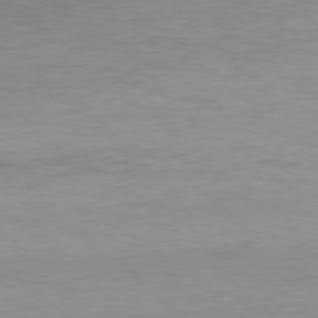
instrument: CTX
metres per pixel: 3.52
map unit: Hpe
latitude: 78.2523
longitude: -171.4237
